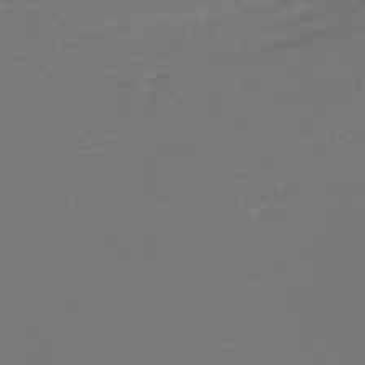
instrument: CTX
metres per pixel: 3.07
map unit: lHb
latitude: -47.9367
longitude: 65.7100
